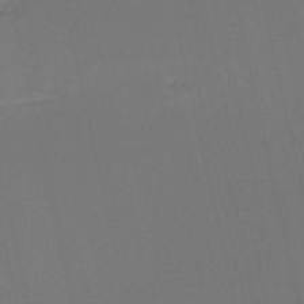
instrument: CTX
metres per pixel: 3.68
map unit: HNb
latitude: -52.1983
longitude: -48.6302
